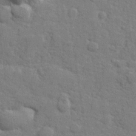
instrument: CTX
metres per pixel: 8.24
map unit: lHvf
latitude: 25.0269
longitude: 142.3117
